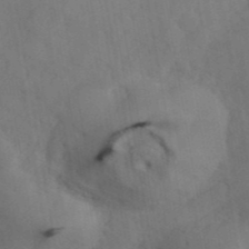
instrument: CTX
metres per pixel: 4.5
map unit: ANa
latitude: 41.3859
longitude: 52.9163
